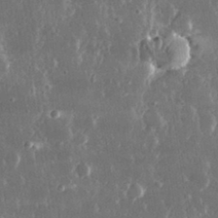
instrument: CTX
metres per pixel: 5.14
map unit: lHvf
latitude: 31.1781
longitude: -91.5749
